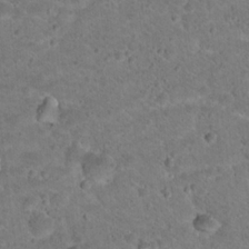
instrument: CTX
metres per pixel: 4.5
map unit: Hto
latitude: 18.5545
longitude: -33.1781
